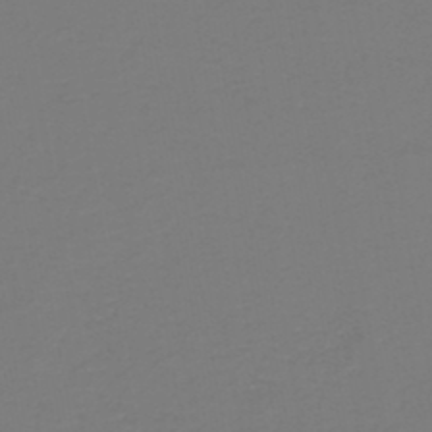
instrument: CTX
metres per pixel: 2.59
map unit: HNb
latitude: -46.4818
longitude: 53.7477
